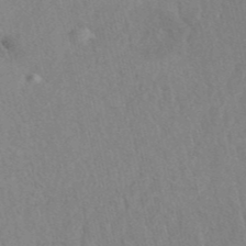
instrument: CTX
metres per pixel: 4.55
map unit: eAb
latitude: 41.0836
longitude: 109.2376
